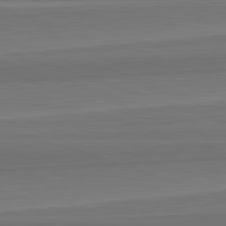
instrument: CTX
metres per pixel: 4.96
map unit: lApd
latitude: 82.8191
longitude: 168.8030
